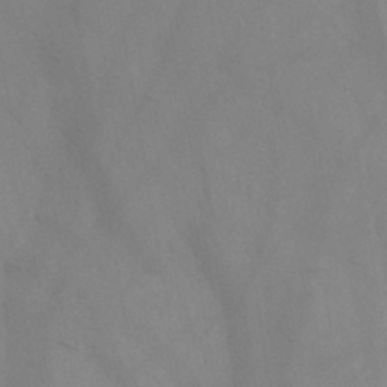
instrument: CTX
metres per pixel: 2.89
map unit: HNb
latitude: -44.5007
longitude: -41.3481
